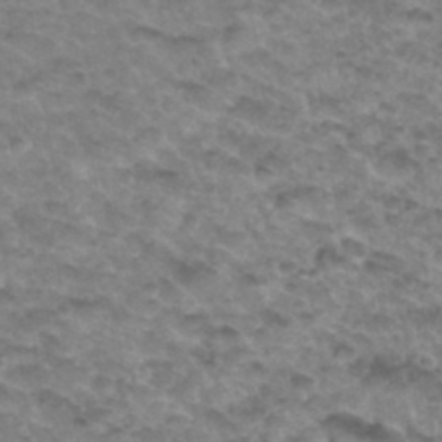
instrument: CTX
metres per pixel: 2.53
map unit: Hto
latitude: 34.1766
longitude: -48.6302
